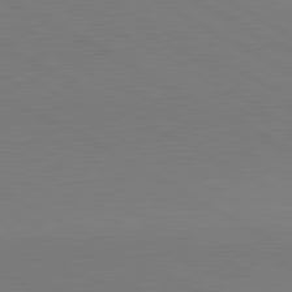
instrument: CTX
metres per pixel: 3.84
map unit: lApd
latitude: 81.3671
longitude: 151.8989
